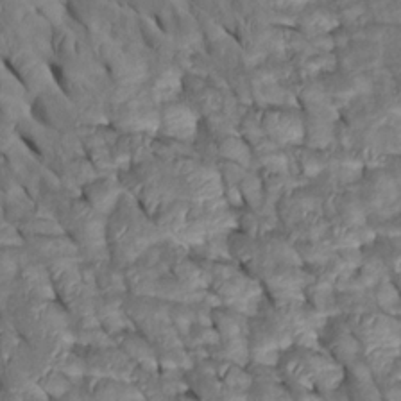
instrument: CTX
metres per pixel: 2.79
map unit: Htu
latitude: 0.4790
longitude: 148.6897
